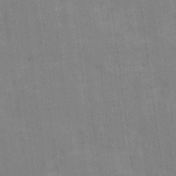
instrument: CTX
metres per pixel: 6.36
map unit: Ave
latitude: 16.3467
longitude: -138.2711
